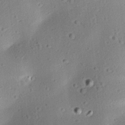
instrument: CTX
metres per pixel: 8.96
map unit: Aa
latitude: 12.3845
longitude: -143.1214
